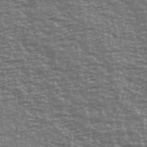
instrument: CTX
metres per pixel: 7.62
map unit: Ave
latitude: 40.8002
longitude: -114.1577
